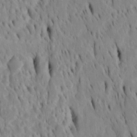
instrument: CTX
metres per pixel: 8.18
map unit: Htu
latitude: -4.6329
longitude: 151.4832
